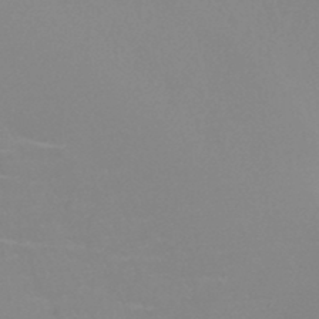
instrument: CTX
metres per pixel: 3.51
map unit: HNb
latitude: -45.3510
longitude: -42.3845
